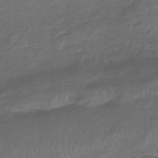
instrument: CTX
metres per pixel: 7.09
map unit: lHb
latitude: -39.2187
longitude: 75.1432
